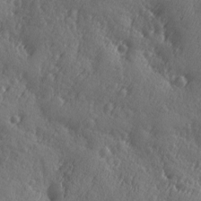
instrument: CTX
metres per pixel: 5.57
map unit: Ave
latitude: -9.3321
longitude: -118.9136
